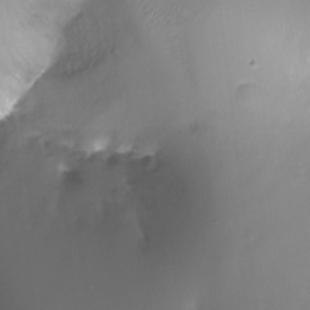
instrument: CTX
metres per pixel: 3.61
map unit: Ht
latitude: -17.0487
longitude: -44.3656
